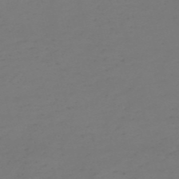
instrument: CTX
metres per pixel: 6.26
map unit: eHh
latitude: -54.9731
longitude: -91.6316
